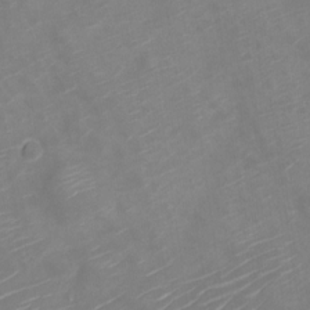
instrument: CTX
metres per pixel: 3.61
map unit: Nve
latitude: -19.7667
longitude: 106.3307
